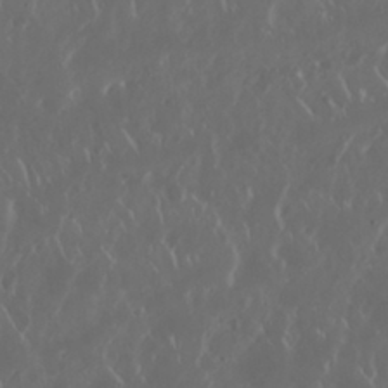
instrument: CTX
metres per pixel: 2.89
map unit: Nhu
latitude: 30.2901
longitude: -59.5560
